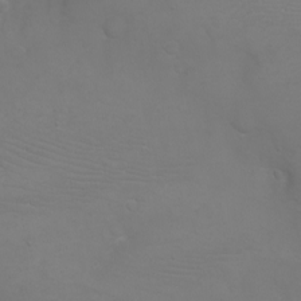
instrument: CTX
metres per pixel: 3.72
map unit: eHh
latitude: -6.4251
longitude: -79.0459
